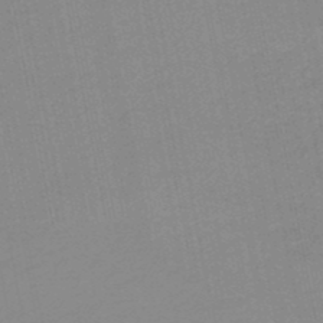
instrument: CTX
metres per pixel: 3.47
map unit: HNb
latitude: -48.2362
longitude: 59.4454
